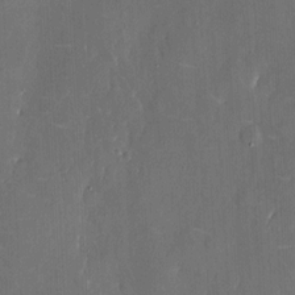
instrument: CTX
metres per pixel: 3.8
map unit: eHh
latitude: 6.1200
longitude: -68.9892
